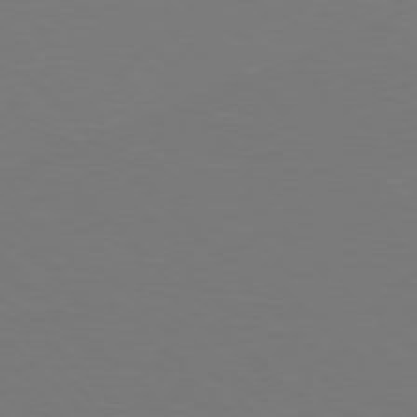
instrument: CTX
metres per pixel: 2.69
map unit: Hpe
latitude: 76.9702
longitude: -171.4804
